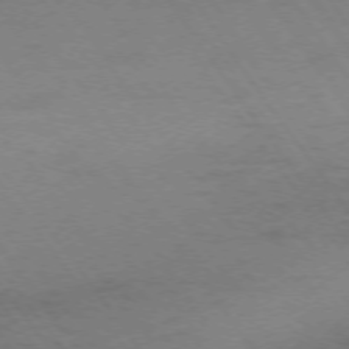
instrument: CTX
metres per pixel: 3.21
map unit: Ap
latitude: -75.8045
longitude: -65.6316
